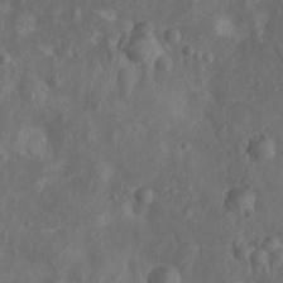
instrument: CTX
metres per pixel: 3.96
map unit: Nhu
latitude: 7.5182
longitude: -19.9528
